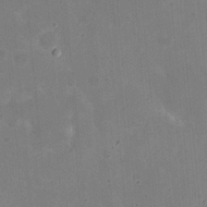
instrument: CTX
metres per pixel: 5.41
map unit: eHh
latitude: 21.4427
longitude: -63.1781
